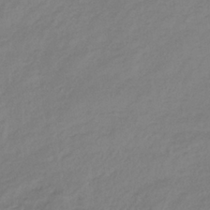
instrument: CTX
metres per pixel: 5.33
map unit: lHb
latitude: -35.7478
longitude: 71.5588
